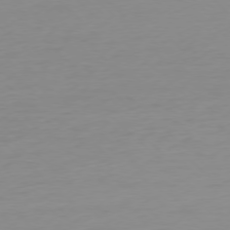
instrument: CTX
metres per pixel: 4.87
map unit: Ap
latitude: -77.5021
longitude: -67.7638
